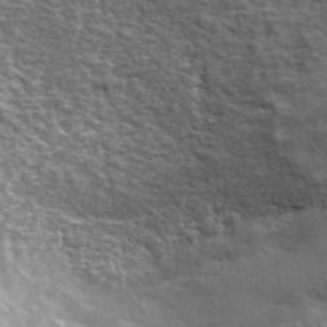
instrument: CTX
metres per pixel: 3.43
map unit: lHvf
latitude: 37.8206
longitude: -88.8380
